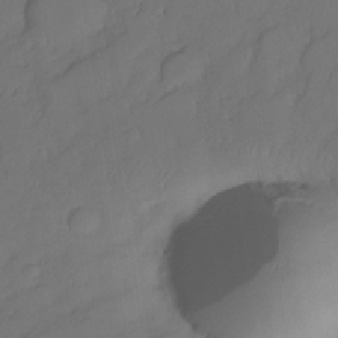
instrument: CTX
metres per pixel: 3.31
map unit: Nhe
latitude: -33.7856
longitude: -143.0836
